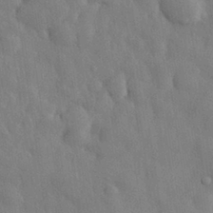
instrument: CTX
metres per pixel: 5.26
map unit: eHh
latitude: 29.6883
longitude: -79.3104
